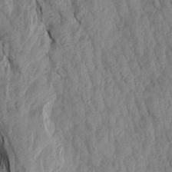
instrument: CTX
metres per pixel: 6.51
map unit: Aa
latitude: 19.2537
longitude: -146.5357
